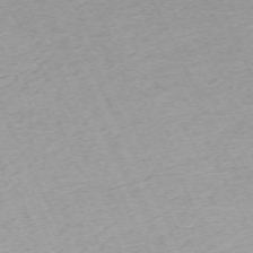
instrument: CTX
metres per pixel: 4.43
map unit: Hpe
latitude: -70.2551
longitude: 15.5966
